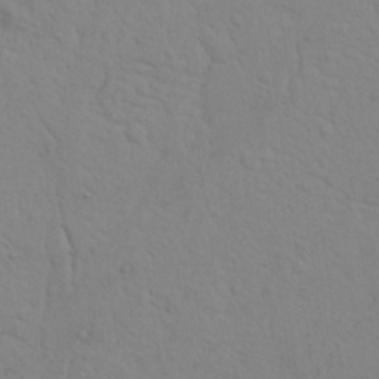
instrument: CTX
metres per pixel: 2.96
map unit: Nhu
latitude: 22.2711
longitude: -69.5749
